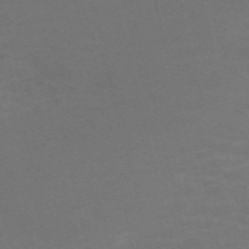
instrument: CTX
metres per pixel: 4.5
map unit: Nve
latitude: -59.0864
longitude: 63.4643
